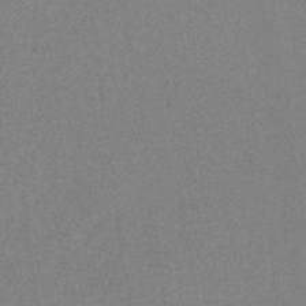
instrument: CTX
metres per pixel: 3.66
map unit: eHb
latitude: -32.9542
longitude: 67.8611
